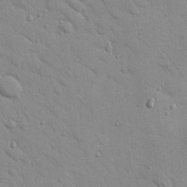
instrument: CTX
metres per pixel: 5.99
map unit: Nhu
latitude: 23.3671
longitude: -74.9325
